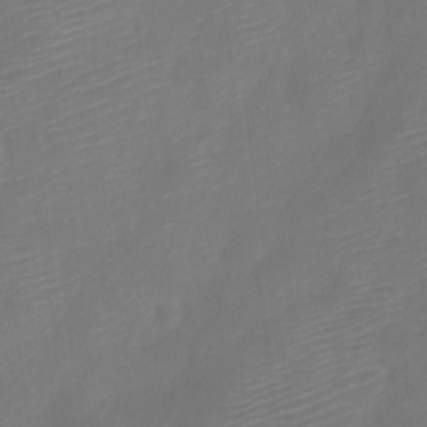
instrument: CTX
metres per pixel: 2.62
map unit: Nve
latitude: -21.7099
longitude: 106.7086
